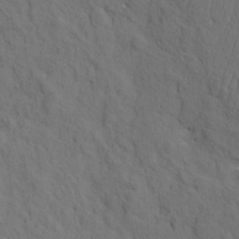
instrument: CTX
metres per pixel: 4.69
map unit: eHh
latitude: -2.2550
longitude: 18.7652
